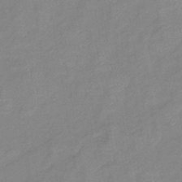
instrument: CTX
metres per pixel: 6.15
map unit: eHb
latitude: -40.0472
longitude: 79.4454
